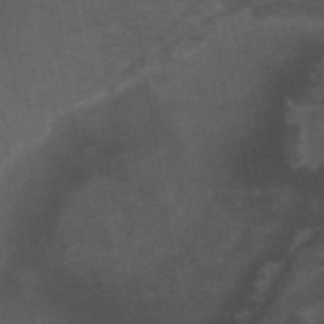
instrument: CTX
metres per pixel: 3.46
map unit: ANa
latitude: 39.7450
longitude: 29.1620
